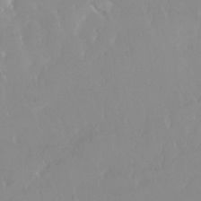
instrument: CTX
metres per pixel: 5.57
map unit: Nhu
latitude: 30.1200
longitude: -57.8394
